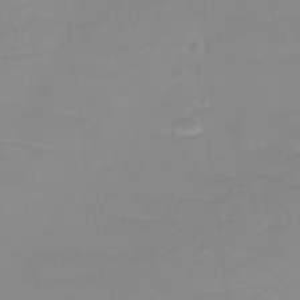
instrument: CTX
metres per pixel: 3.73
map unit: eHh
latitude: -4.0283
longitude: -75.9339
